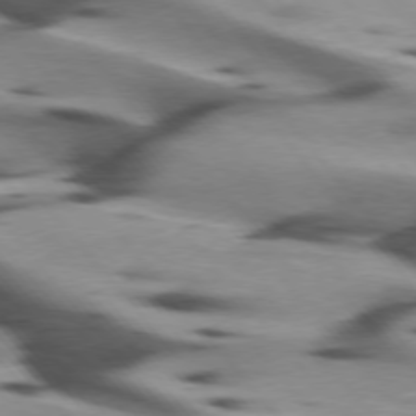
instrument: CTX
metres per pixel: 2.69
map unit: lApd
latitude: 75.4804
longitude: -64.2900
